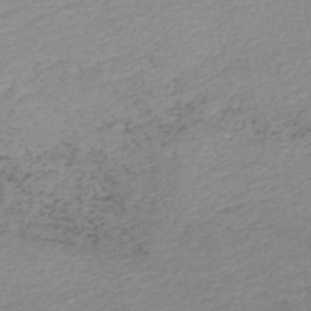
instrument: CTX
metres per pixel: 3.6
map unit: HNb
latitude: -48.1984
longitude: 58.4817
